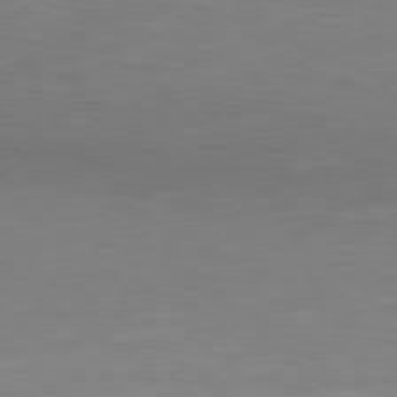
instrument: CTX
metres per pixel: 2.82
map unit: Hpe
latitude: 78.3845
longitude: -149.5938
